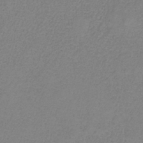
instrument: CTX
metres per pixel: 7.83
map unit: HNb
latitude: -33.8801
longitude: 53.8233
